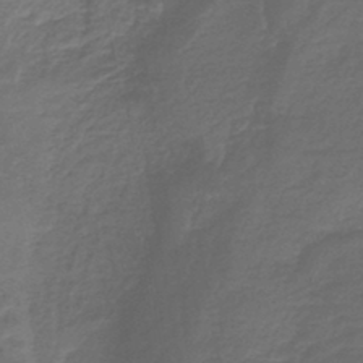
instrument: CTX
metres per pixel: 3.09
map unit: lHb
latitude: -43.7099
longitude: 60.3684
